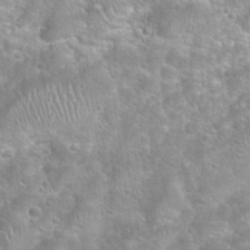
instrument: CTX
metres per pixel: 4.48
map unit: Hto
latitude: 22.0255
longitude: -51.8205
